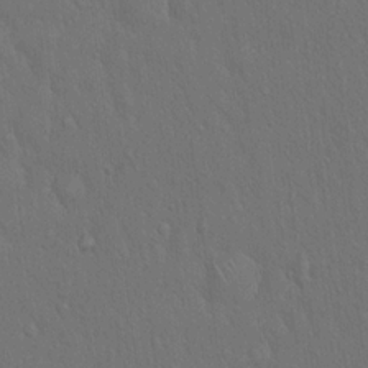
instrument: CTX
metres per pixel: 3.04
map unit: Hto
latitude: 16.7813
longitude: -57.8772
